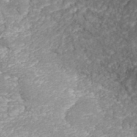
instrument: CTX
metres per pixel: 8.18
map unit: ANa
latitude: 43.6505
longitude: 36.2928
